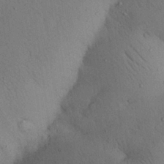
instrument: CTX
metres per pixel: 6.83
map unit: Nhu
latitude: 28.8758
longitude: -70.8758
